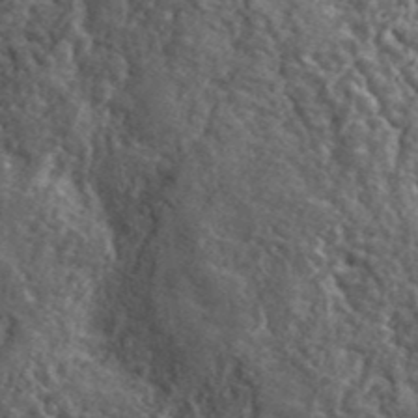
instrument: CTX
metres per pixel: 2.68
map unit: lHvf
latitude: 41.2725
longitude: -89.7450
